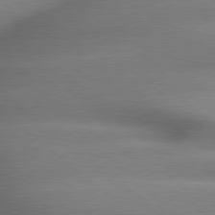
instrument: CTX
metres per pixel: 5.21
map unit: lApd
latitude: 79.4238
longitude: -163.7828
